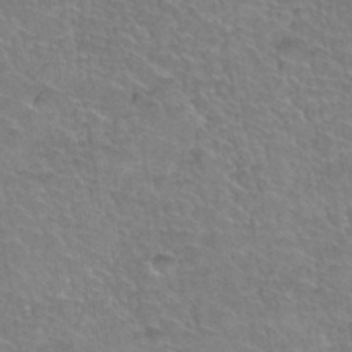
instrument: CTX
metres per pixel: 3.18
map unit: Hto
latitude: 35.0647
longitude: -44.5923
